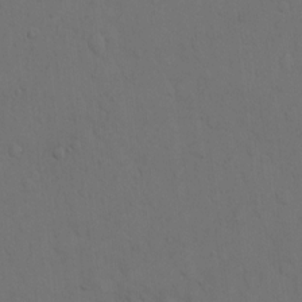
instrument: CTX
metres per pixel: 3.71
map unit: Hto
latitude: 7.8583
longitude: -60.9513
